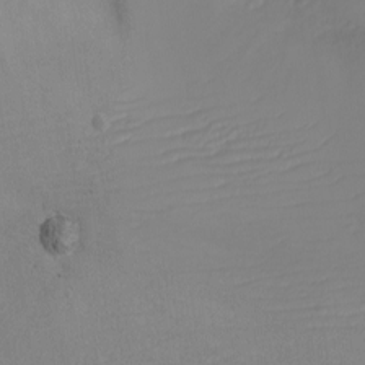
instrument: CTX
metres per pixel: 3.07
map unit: eHh
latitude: -6.2172
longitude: -80.2522
